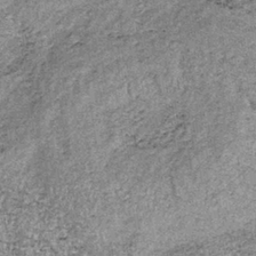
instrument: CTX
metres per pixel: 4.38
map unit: lHb
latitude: -37.4832
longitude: 66.8597
